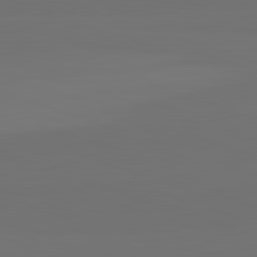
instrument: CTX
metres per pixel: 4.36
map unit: lApd
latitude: 82.5167
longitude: 144.3684
